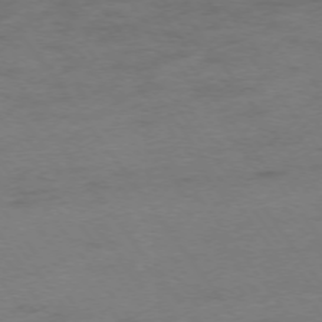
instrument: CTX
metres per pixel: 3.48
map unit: Ap
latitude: -75.0865
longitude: -73.6316
